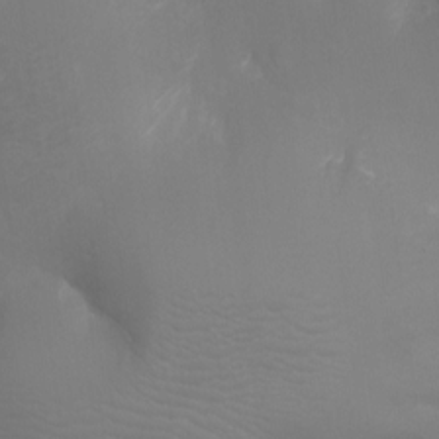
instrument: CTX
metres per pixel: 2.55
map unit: Nhu
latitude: -11.7667
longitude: -34.5545
